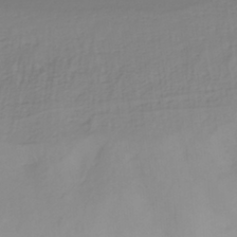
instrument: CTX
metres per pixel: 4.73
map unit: HNhu
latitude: -41.3509
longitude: 100.8596
